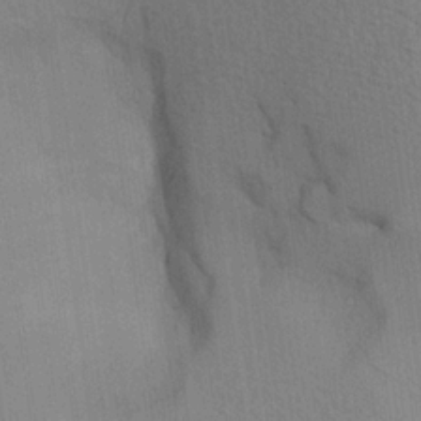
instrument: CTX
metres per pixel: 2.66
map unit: Aa
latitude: 20.5357
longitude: -144.4412
